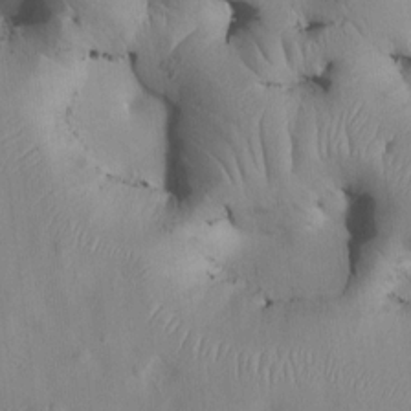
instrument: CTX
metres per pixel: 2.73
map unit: Htu
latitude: 3.4048
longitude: 147.5966
